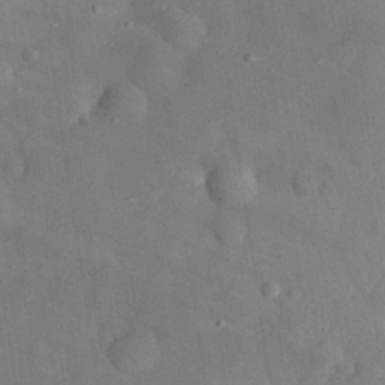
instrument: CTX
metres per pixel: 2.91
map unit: eHh
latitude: 30.2145
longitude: -72.7813
